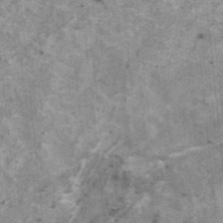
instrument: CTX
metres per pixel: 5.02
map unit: HNhu
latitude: 1.4993
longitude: 4.8597
